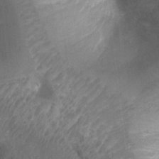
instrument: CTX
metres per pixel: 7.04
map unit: Ht
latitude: -3.3698
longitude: -28.4601
